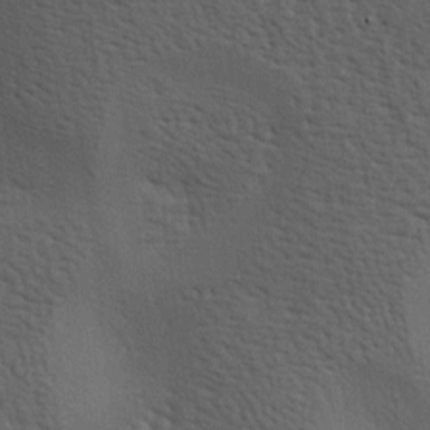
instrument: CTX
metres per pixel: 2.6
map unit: lAa
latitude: -7.0486
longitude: -125.5371
